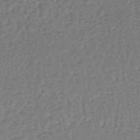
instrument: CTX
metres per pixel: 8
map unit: lHb
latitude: -38.1606
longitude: 59.8611
